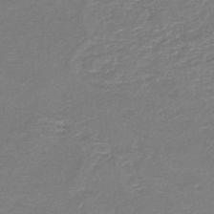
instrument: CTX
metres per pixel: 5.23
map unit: HNb
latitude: -46.3495
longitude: 52.8785
